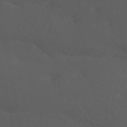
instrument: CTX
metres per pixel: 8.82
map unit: ANa
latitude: 40.9513
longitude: 53.9178
